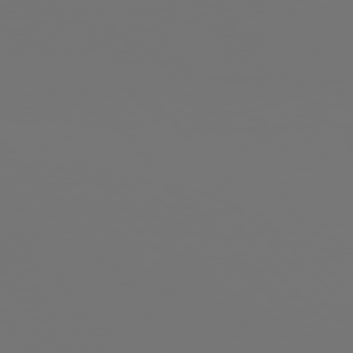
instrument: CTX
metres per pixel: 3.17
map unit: Hpe
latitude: 76.1389
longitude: -135.8772
